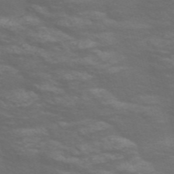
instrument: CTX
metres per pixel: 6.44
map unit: Nve
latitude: -56.7463
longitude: 54.1417
